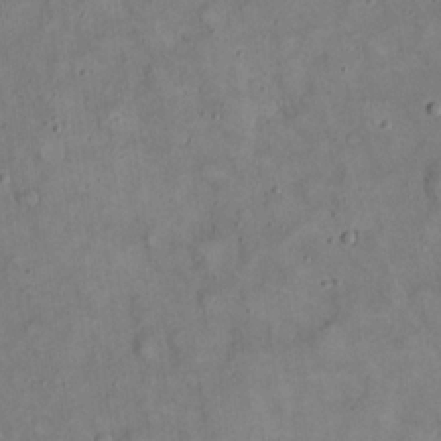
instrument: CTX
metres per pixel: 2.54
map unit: eHh
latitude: 20.7624
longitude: -59.8772
